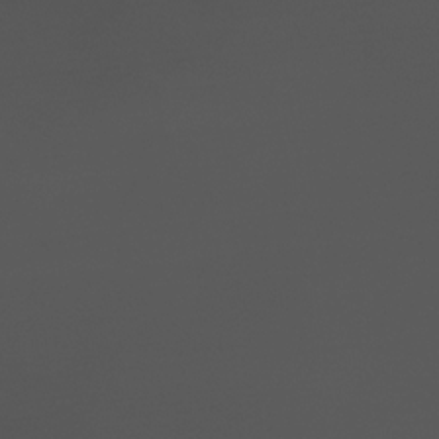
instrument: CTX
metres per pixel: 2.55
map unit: Nhe
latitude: -32.3873
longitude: -117.9528
